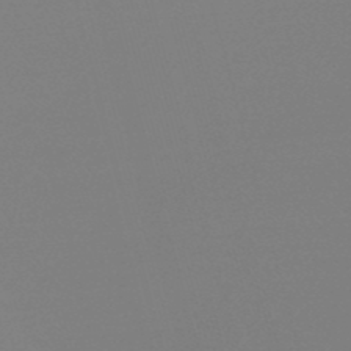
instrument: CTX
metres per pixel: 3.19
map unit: lHb
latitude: -49.3888
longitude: 68.5573
